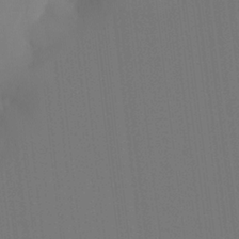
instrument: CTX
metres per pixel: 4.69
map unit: Ht
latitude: -4.6329
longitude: -27.2726
